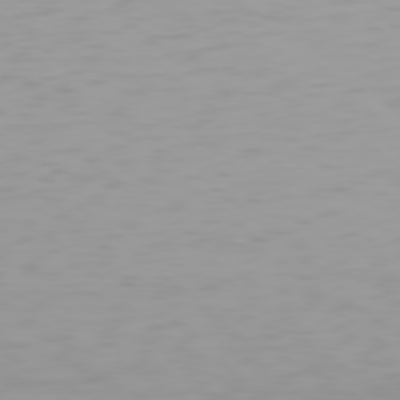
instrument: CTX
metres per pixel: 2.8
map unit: Hpe
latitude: 78.0822
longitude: -137.8395
